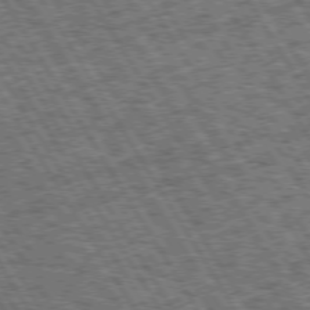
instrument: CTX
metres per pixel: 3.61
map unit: Hpe
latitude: 73.5749
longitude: -126.1011
